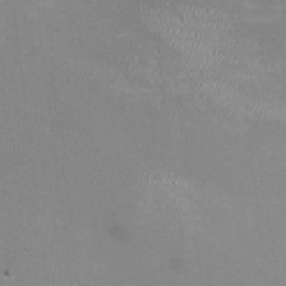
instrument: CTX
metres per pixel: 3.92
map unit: HNhu
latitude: -0.3685
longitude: -4.6113
